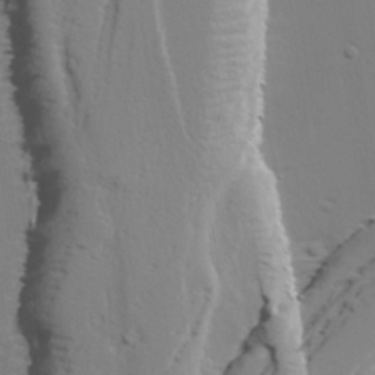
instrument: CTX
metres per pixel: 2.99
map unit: lAvf
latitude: 27.4615
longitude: -108.4979
